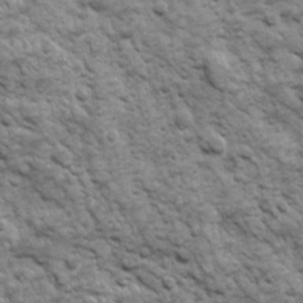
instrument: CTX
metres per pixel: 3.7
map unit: Ave
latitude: 16.7435
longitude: -132.3467
